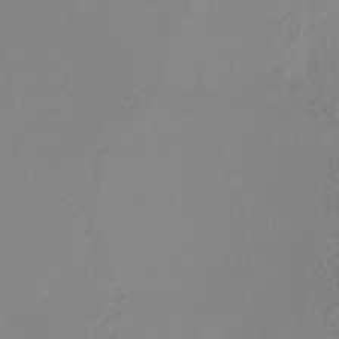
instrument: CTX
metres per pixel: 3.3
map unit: lHb
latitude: -39.1809
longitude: 68.4629
